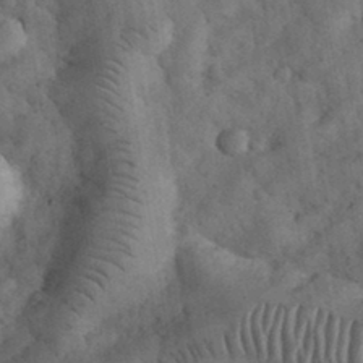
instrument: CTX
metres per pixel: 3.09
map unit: eHh
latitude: 33.7261
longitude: -68.1767
